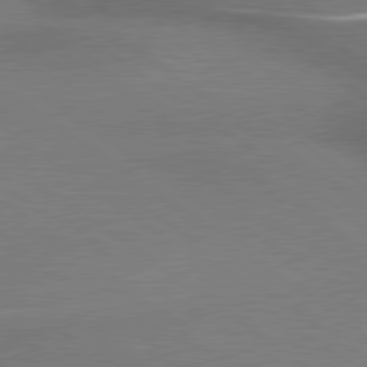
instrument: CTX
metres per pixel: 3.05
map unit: lApd
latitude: 79.7072
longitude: 179.5588
